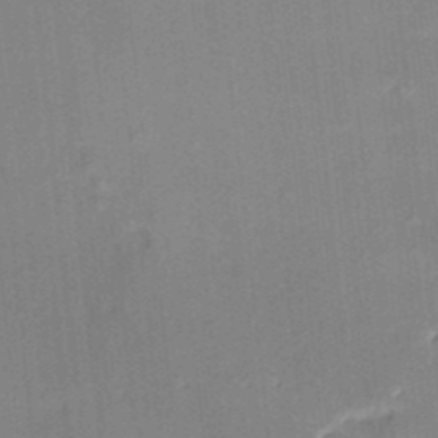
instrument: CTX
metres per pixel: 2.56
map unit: HNhu
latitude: 14.1578
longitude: 10.7463
